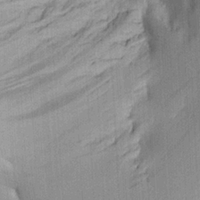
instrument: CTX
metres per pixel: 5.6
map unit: Aa
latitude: 21.1214
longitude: -144.1767
